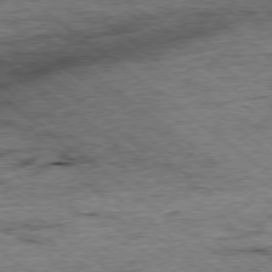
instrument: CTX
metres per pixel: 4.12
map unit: Ap
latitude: -78.7652
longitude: -86.2711
